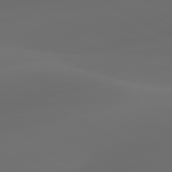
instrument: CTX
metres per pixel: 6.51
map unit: lApd
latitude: 80.4412
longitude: -85.9528
